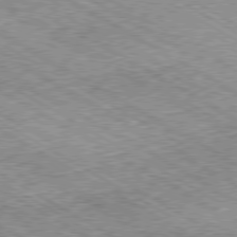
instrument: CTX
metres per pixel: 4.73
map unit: Ap
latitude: -80.5952
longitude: -49.1970
